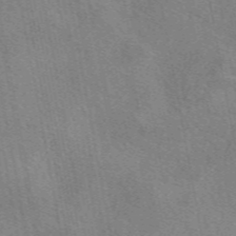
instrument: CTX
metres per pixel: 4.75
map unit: eAb
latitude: 50.2522
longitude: 110.4062
